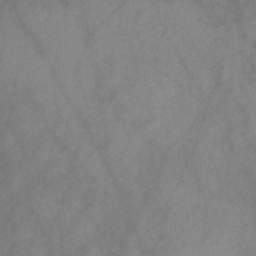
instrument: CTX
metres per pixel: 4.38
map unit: HNb
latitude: -31.2376
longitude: 62.4440
